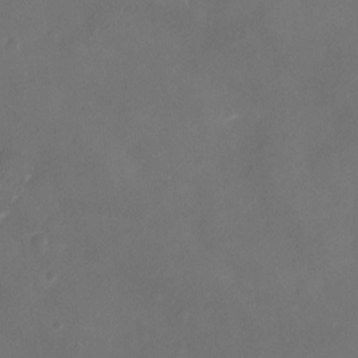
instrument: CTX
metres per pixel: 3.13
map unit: Ht
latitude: -2.4062
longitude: -20.1011
